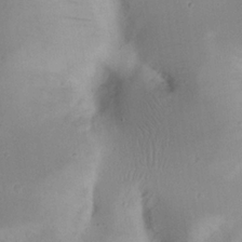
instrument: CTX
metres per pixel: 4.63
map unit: eHh
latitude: 23.6694
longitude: -70.3656
